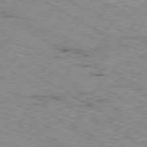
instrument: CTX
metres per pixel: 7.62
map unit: Ap
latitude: -80.5574
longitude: -50.8758
